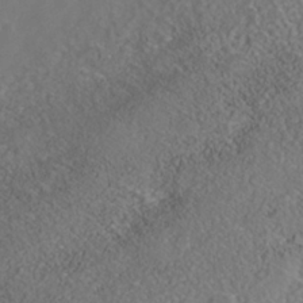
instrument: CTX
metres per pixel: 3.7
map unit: Nhe
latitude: -40.5196
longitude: -99.1025
